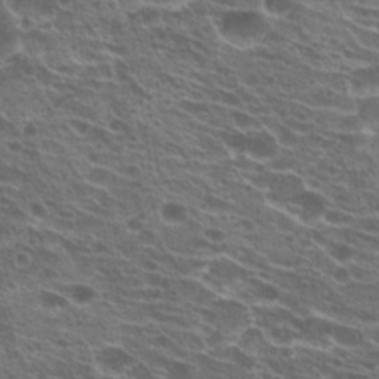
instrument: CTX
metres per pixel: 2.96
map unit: Hto
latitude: 22.1767
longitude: -39.8394
